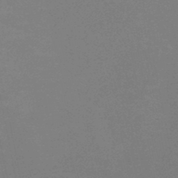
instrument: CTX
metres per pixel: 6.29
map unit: lHb
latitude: -37.7477
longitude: 73.2943
